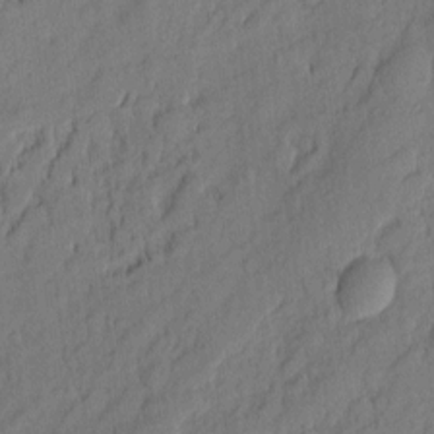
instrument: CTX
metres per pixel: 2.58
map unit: eHh
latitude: 6.1578
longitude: -76.1389
